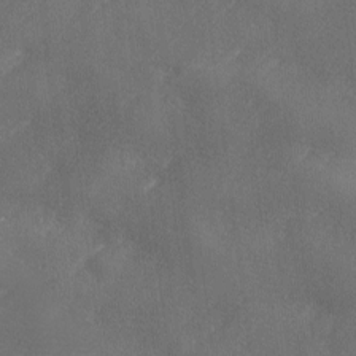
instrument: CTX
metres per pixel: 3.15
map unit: Ave
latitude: 10.5735
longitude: -106.1011
